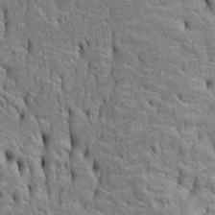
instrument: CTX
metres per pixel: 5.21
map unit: Htu
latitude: -5.0675
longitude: 152.5384
